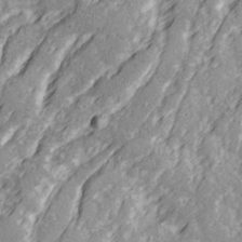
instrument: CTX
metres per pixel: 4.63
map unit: Ave
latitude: 22.1011
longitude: -132.3278
